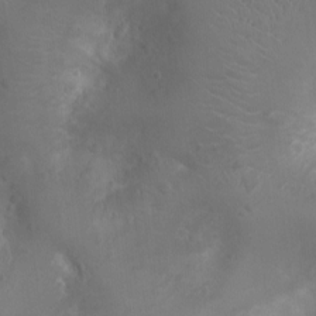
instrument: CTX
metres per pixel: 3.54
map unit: Ht
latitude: -3.4643
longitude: -16.3278
